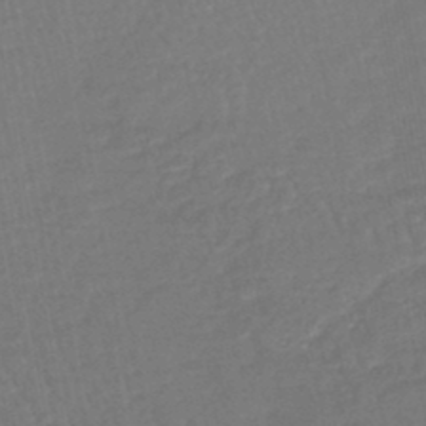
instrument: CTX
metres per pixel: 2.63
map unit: lHb
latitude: -44.9542
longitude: 77.8800
